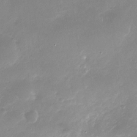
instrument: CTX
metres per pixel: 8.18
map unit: Nhu
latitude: -27.4832
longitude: -60.8002
